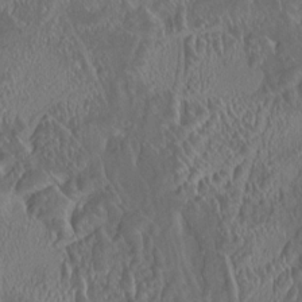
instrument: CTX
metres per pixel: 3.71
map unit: HNhu
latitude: 5.3293
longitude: 13.0298
